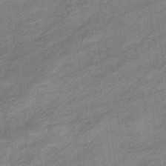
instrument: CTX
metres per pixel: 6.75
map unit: eHb
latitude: -37.5777
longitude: 77.8233
